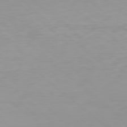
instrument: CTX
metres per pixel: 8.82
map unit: Hpe
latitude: 78.3656
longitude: -169.1403
